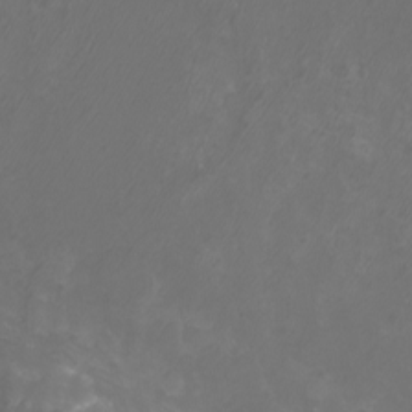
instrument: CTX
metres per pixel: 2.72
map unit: eHh
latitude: -7.2376
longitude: -76.4223
